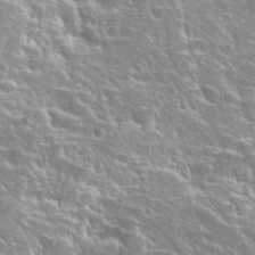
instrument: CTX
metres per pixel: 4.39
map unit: Hto
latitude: 27.3104
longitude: -50.4601
